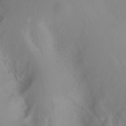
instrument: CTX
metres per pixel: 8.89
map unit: Hto
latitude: -6.2928
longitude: -49.0081
